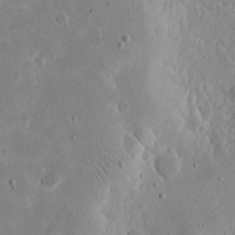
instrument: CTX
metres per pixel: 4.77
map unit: eHh
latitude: 21.2159
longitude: -68.9703
